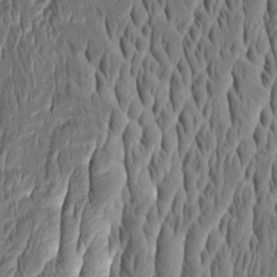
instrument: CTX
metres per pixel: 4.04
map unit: Aa
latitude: 8.9703
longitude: -132.6868
